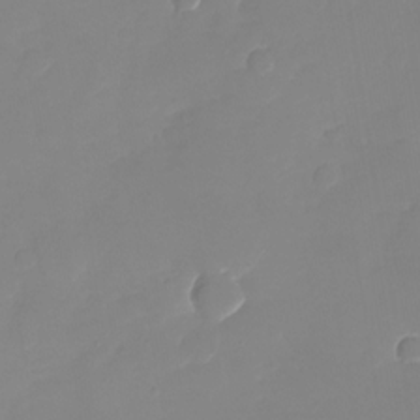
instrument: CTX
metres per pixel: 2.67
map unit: Nhu
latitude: -28.2551
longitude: -64.1011
